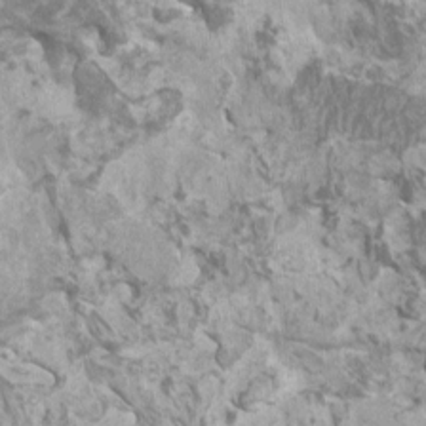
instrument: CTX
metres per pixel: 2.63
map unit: HNhu
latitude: 1.7071
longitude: 0.5196
